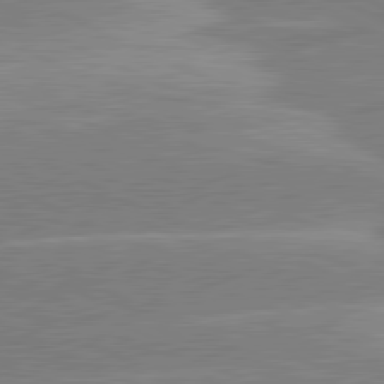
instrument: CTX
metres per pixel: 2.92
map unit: lApd
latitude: 80.9703
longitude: -125.9528
